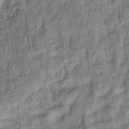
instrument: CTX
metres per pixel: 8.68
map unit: eHb
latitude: -36.2361
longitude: 79.6721
